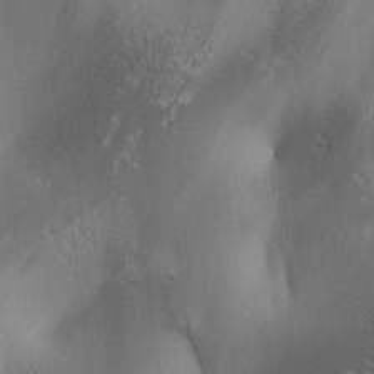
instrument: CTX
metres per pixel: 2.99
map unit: lAa
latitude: 3.8205
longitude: -116.8380
